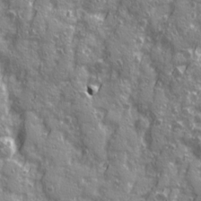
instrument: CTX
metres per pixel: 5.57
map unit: Ave
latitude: 20.5357
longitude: -132.9325
